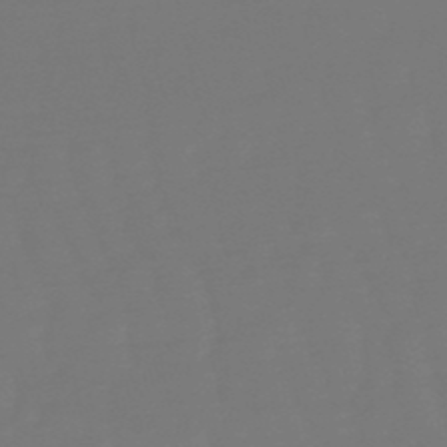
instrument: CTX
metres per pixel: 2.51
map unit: eHb
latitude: -50.2928
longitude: 77.8233
